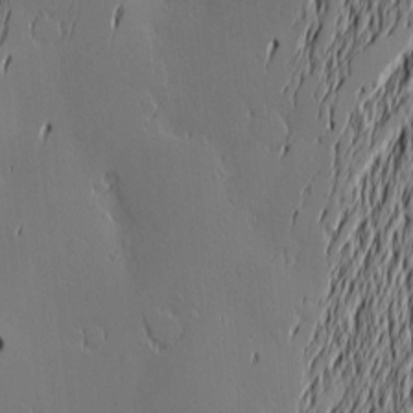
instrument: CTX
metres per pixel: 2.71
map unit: Nve
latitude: -9.6155
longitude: 173.8800
